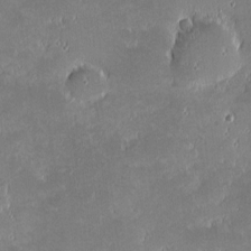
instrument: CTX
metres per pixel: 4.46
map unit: eHh
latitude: -1.6155
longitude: -85.5371
